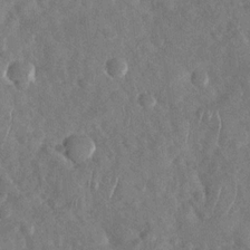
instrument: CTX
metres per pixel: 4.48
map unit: Nhu
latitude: -30.1606
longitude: -60.5734
